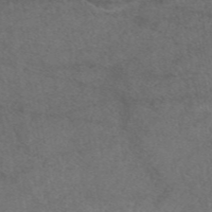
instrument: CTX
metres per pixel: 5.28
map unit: eAb
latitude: 47.7261
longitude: 109.3321
